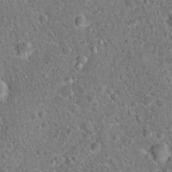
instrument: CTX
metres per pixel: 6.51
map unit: Hto
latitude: 18.3089
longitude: -42.6113
